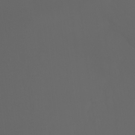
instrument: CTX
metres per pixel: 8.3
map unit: Ht
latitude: -3.7099
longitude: -60.6301
